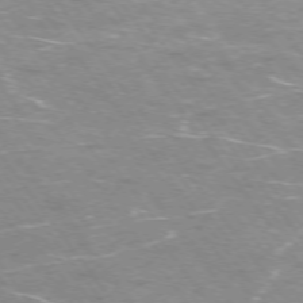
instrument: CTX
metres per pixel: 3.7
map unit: Ap
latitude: -75.2565
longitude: -70.5357
